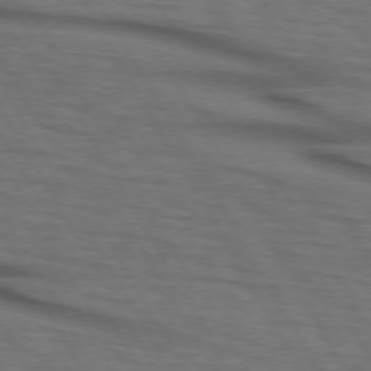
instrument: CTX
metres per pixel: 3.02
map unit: lApd
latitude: 73.1593
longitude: -73.5183
